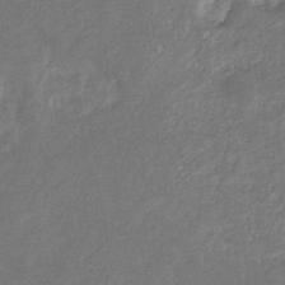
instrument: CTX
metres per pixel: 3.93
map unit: eHb
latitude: -34.7652
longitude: 75.3321
